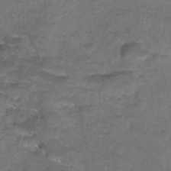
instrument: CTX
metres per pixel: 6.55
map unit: Nhu
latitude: 24.9891
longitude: -53.3671
